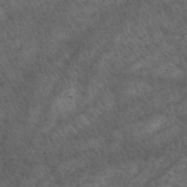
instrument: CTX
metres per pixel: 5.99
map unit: HNhu
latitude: -48.0850
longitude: 28.6330
